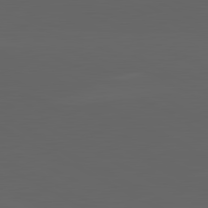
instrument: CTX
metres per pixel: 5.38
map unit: lApd
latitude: 82.0822
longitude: 131.1053
